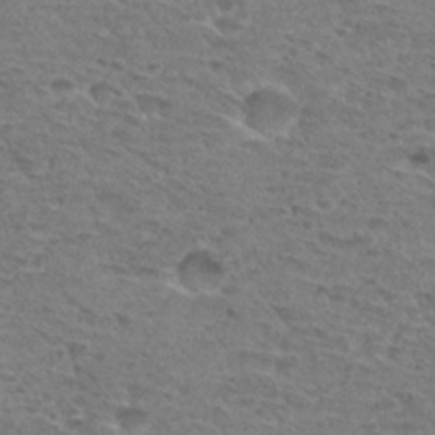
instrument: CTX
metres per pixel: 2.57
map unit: Hto
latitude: 30.7436
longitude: -47.9150
